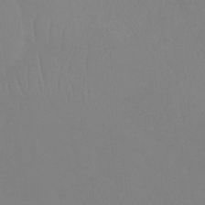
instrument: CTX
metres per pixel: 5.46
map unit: Ht
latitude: -8.2928
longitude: -31.9906
